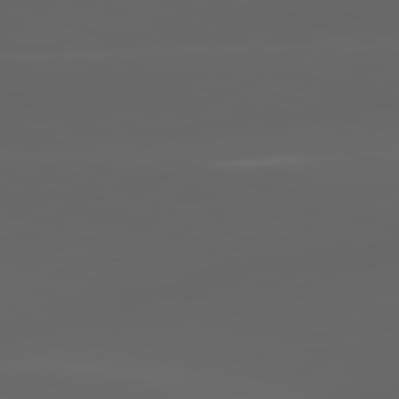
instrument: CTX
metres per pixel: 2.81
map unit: lApd
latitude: 82.8380
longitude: -134.9891
